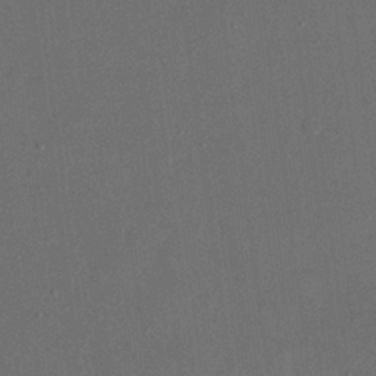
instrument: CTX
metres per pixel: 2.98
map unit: eHh
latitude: 18.9324
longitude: -68.9514
